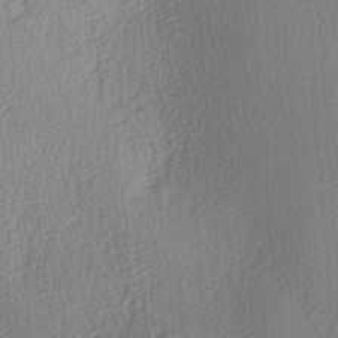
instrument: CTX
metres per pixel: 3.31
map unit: lAa
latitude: 3.6316
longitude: -111.8772
